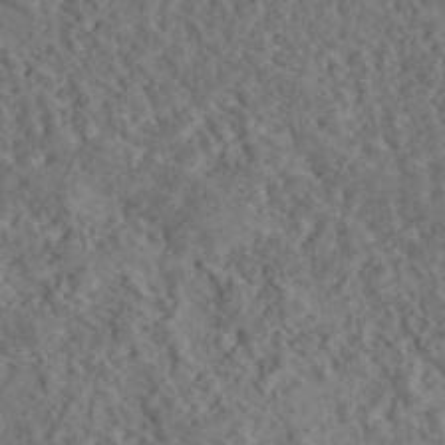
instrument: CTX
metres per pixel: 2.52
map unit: eAb
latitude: 43.5182
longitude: 114.9353
